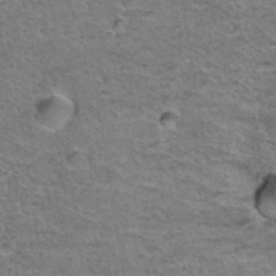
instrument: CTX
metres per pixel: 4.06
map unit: Hto
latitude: 36.7058
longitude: -46.8380
